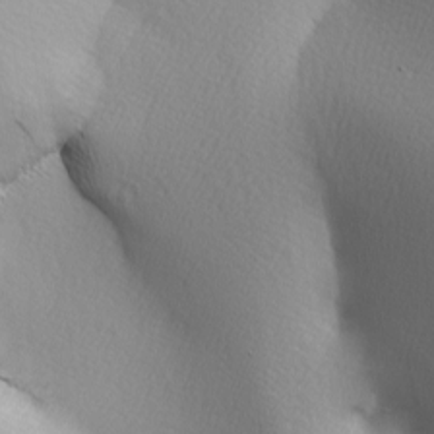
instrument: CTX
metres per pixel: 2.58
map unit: lAa
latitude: -5.2565
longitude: -121.9717
